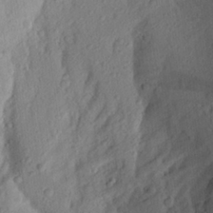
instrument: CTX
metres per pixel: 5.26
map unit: Aa
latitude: 25.1781
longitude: -147.1592
